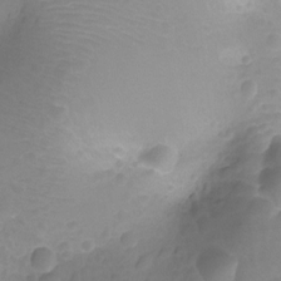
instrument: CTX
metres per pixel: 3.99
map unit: Nhu
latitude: -15.2376
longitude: -25.8583
